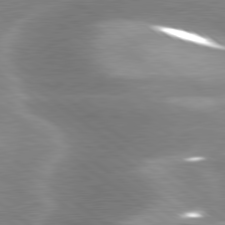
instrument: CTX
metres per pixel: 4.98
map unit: lApd
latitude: 80.1578
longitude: -119.2348
